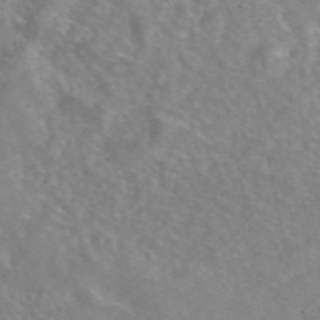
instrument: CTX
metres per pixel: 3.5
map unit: eAb
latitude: 45.3481
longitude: 107.8423
